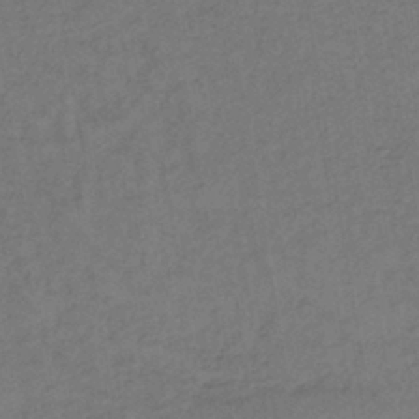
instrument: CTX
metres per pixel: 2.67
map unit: lHb
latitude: -39.2754
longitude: 72.7085
